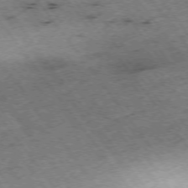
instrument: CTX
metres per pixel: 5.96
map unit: Hpe
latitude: -75.1432
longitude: -18.9702
